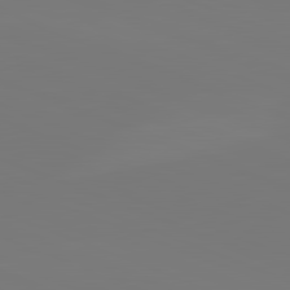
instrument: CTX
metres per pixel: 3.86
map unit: lApd
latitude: 82.1388
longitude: 146.3873
